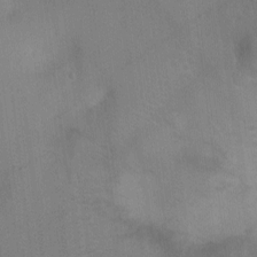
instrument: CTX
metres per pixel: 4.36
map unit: Ht
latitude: -4.3306
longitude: -17.1025
